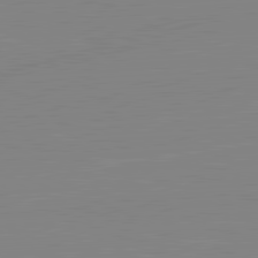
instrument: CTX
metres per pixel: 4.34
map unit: lApd
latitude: 81.8205
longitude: -157.2348
